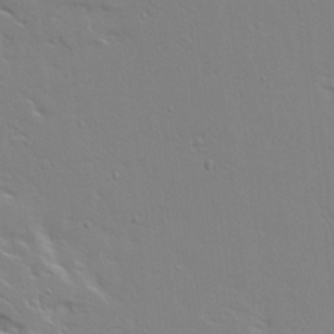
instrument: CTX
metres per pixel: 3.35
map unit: Ave
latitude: 14.1767
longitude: -139.3293
